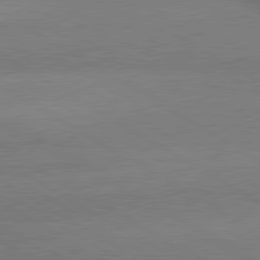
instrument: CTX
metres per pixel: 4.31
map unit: lApd
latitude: 80.3467
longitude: -149.4426
